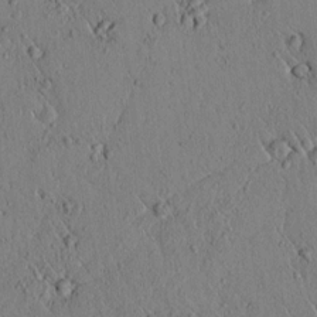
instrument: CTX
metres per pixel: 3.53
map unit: lAvf
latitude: 6.1389
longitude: 159.1998
